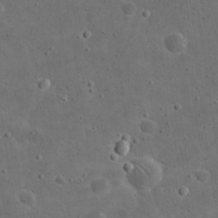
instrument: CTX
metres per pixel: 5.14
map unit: eHh
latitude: 20.7624
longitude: -65.6316
